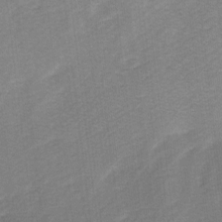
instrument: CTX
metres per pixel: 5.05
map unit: Ave
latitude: 10.5546
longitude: -106.8002
